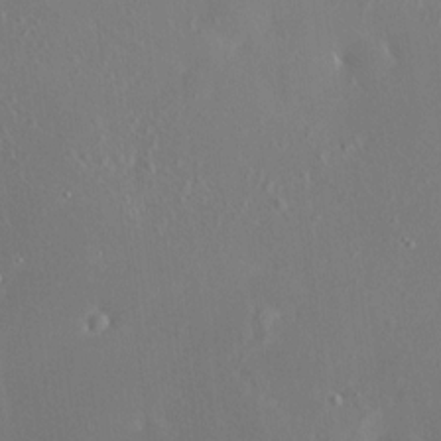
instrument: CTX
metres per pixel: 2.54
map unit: HNhu
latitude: 6.0633
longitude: 13.3510
